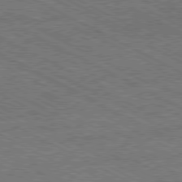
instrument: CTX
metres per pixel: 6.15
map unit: Hpe
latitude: -81.1242
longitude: 20.9163
